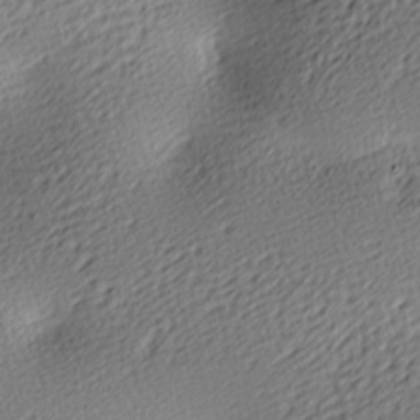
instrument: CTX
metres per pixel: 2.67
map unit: lAa
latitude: -9.8989
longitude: -126.2901
